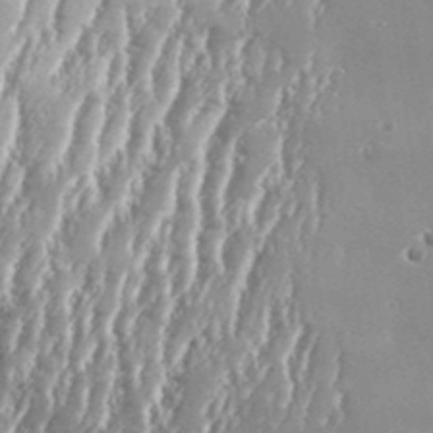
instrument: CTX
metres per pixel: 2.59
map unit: Aa
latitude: 33.6883
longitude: -135.2915
